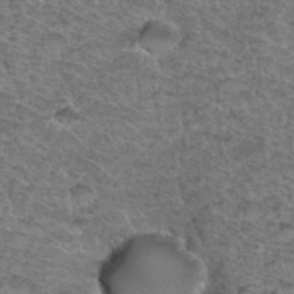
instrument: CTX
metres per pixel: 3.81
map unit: Hto
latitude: 36.9136
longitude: -46.9325
